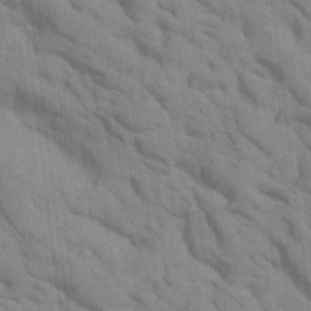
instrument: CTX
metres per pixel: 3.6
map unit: Htu
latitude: 1.8961
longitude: 143.4265
